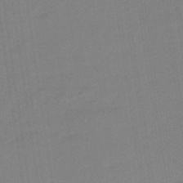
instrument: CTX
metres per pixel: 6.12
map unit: eHb
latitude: -48.6141
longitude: 87.3888
